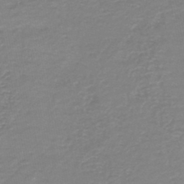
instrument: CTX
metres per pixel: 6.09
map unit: HNb
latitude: -46.5196
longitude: 52.3873
